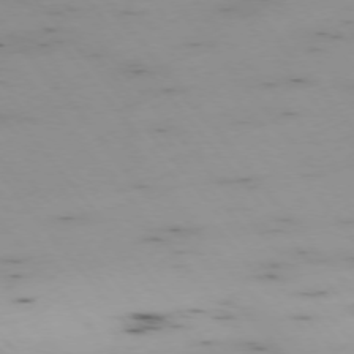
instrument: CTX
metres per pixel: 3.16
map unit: Hpe
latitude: -75.2376
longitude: 3.8611
